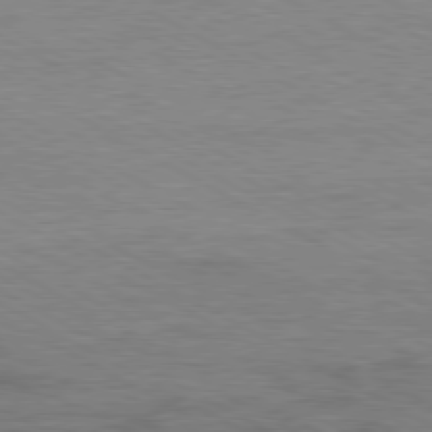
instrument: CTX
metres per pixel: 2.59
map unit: Ap
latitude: -80.7463
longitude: -87.0269
